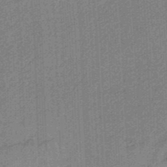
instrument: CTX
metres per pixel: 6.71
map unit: HNb
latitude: -35.1809
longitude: 57.2376
